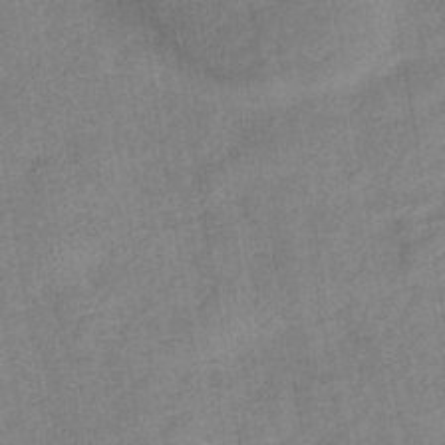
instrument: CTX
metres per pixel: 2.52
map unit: lHb
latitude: -36.9919
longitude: 73.8422
